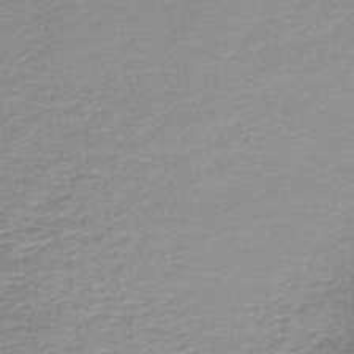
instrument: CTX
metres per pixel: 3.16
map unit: lHb
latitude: -44.0850
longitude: 59.3698
